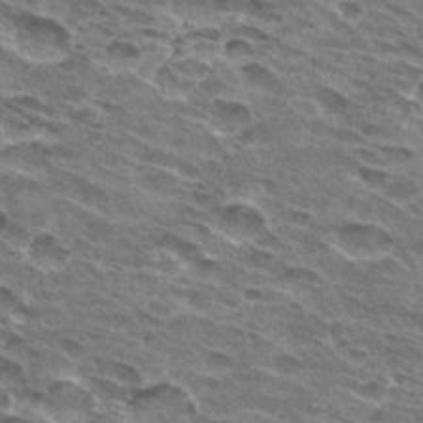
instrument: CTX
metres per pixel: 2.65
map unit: Hto
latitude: 31.5560
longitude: -45.0269
